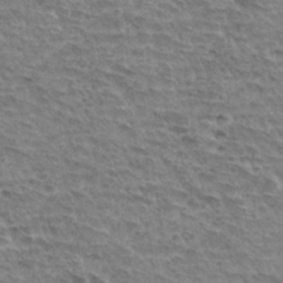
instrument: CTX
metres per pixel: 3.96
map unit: Hto
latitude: 33.1403
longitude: -44.9325
